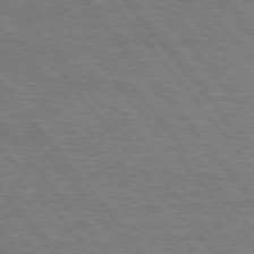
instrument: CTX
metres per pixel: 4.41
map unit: Hpe
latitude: 75.4426
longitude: -139.2348
